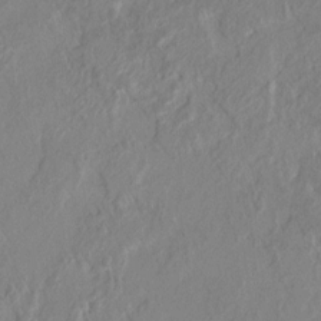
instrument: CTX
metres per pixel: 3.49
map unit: HNhu
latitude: 7.9528
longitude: -5.7450
